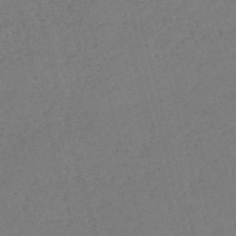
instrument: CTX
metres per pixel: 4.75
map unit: eHh
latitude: -54.9164
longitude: -89.2726
